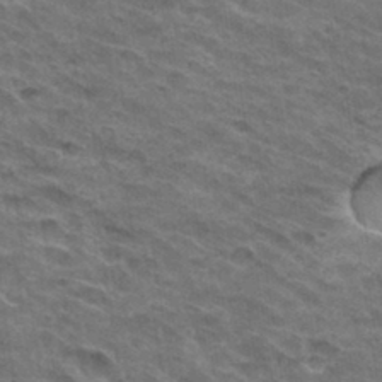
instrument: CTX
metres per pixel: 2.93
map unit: Hto
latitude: 32.3089
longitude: -46.9136
